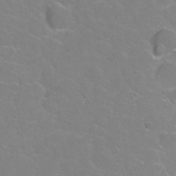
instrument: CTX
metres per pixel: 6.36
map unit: Hto
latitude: -4.9919
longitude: -35.5560
